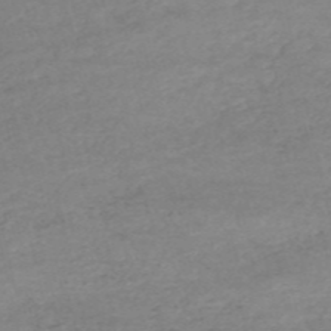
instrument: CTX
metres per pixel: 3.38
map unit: HNb
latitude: -54.6141
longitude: -45.0080
